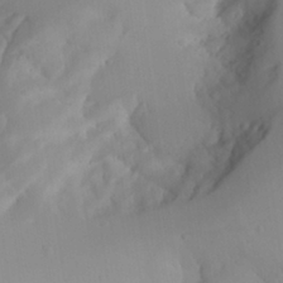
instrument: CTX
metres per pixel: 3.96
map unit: Aa
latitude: 24.6868
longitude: -131.9906
